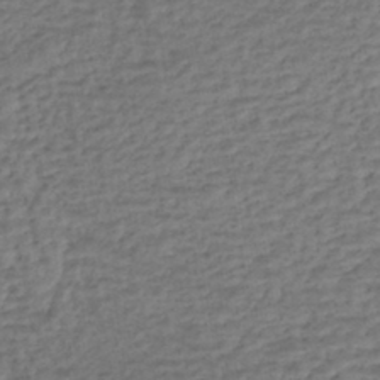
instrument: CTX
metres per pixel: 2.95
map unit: eHh
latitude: -43.5399
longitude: 119.6722
